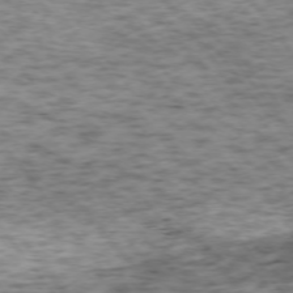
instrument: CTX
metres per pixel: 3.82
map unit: Ap
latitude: -74.1606
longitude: -73.1215
